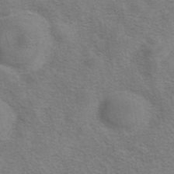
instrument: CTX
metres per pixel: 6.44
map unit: eAb
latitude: 41.5182
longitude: 105.7288
